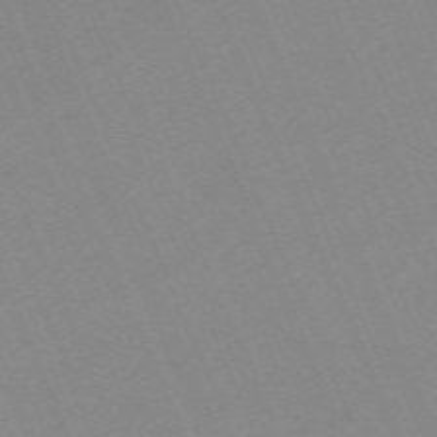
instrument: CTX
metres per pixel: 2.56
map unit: Nhu
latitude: -66.7274
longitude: 39.0298
